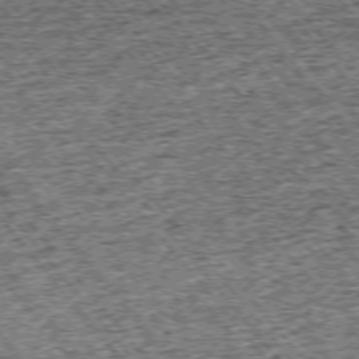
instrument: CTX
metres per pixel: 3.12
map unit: Ap
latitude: -75.2565
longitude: -91.3482
